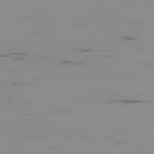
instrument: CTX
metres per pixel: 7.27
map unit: Ap
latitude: -76.9164
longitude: -82.5356
